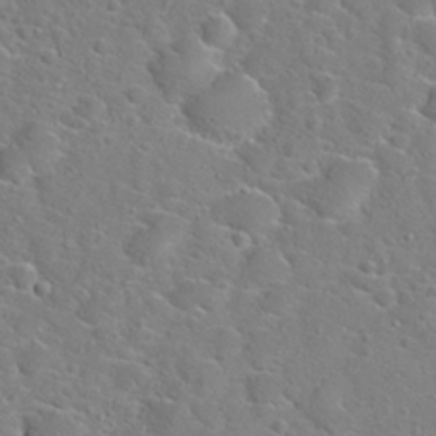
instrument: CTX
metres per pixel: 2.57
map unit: Hto
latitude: 22.2145
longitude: -45.1592
